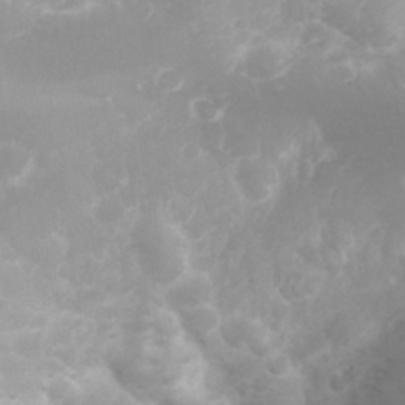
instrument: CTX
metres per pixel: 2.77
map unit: eHh
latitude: 31.1970
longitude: -62.8380
